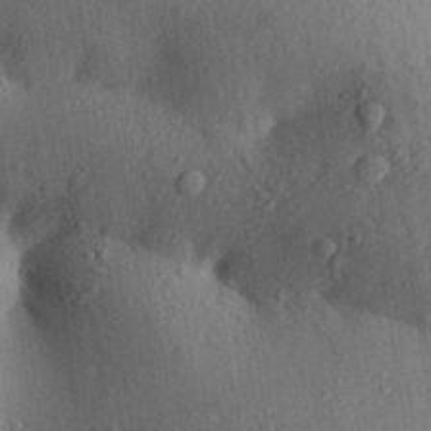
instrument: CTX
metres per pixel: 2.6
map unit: Aa
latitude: 30.2901
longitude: -146.9892
